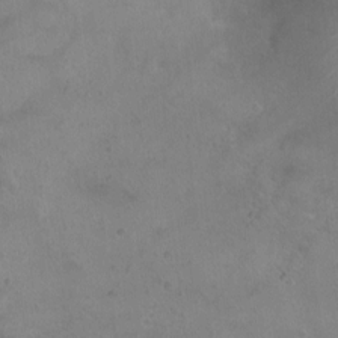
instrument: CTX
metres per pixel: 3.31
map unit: Ht
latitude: -11.9367
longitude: -20.9892
